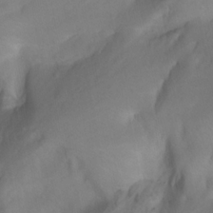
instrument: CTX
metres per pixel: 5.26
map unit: Aa
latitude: -3.8800
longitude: -71.4237
